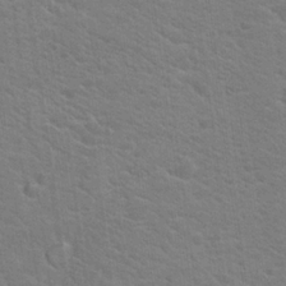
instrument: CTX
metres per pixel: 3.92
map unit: Hto
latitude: 18.9891
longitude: -37.4616
